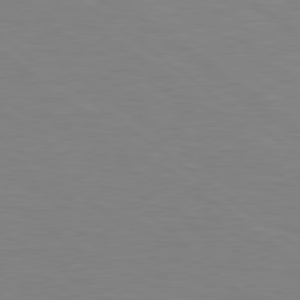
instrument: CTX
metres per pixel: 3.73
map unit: Hpe
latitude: 79.2726
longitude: -148.4412
